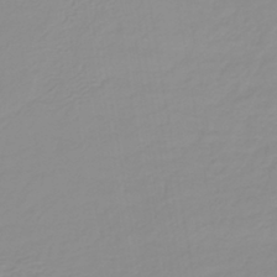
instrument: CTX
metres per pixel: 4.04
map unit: lHb
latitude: -40.4440
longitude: 60.2739
